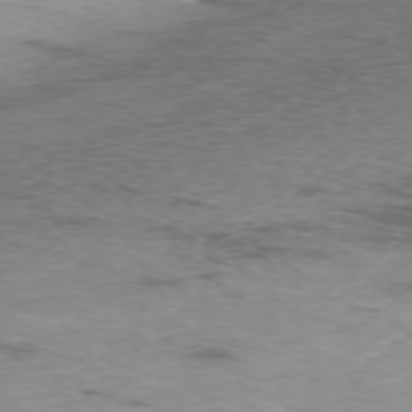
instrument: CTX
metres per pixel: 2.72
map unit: Ap
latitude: -76.7463
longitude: -68.9892
